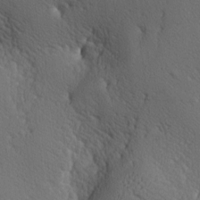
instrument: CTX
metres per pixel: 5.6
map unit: lAa
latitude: -7.1242
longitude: -124.0822
